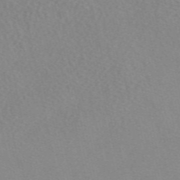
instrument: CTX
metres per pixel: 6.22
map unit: eAb
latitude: 49.3671
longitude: 107.3510
